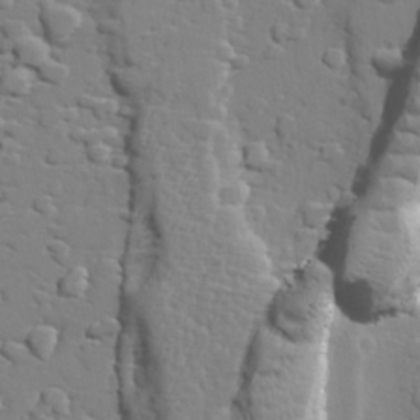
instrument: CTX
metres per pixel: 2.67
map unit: lAvf
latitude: 28.2333
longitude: -108.4034
